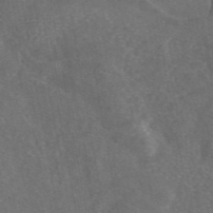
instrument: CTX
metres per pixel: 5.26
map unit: eAb
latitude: 45.2537
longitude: 115.5588
